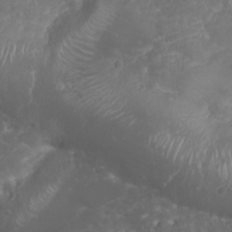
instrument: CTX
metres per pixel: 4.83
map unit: Nhu
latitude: 23.7827
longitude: -60.3467
